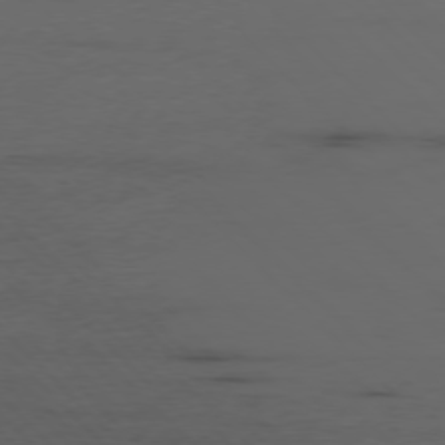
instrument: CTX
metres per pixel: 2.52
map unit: Ap
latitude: -77.1998
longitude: -82.5734
